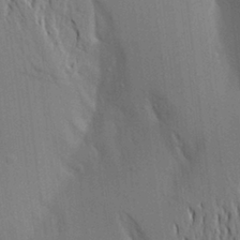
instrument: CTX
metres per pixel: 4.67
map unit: Aa
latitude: 19.1970
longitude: -149.5938
